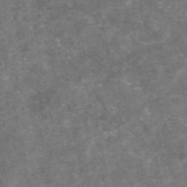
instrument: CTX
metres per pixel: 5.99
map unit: eAb
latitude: 47.3860
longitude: 121.2943
